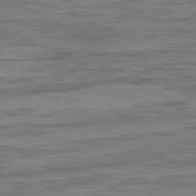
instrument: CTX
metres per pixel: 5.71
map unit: Ap
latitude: -82.1984
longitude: -75.9717
